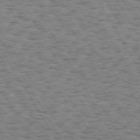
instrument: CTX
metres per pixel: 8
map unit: Hpe
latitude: 73.0648
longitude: -129.6694
